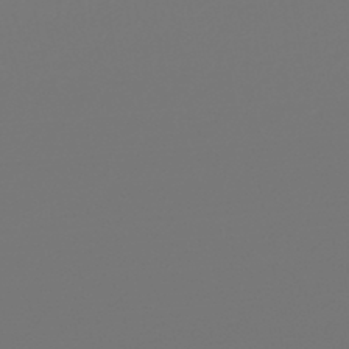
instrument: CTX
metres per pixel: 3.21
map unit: lHb
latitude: -45.5966
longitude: 75.7100
